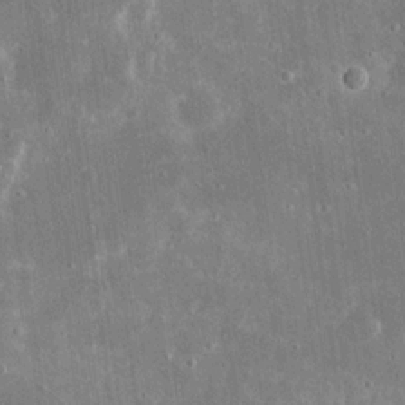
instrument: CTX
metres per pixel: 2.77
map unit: eHh
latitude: 16.3089
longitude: -71.2726
